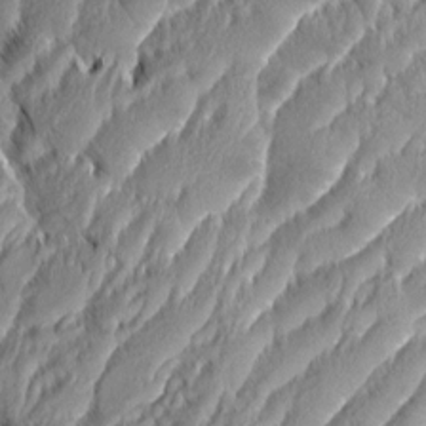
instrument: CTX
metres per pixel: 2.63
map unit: Aa
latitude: 8.6302
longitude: -130.7436
